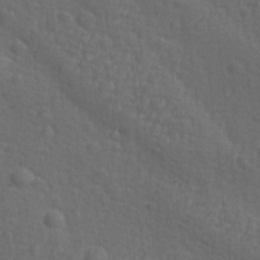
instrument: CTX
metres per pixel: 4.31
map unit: Ave
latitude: -10.0283
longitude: -121.0459
